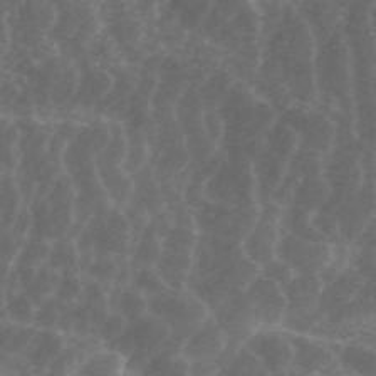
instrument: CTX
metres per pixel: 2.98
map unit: ANa
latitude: 44.4412
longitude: 25.1053
